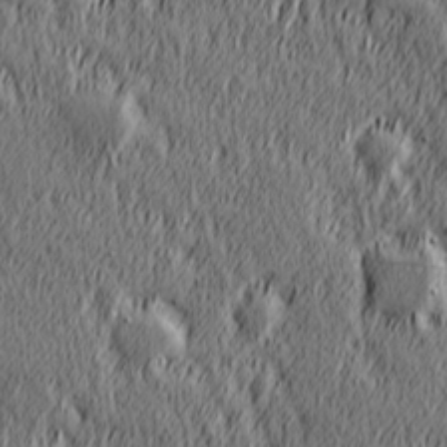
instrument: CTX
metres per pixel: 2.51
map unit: Hve
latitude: 25.8961
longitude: 145.8989
